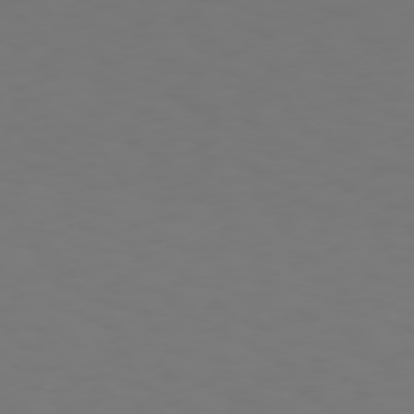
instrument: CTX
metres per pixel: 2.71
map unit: Hpe
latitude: 73.3860
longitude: -127.2348
